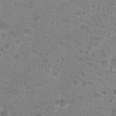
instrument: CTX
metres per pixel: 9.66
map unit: Hto
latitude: 24.3089
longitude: -48.2711
